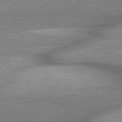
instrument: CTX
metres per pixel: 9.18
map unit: lApd
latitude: 80.1389
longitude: -118.6868
